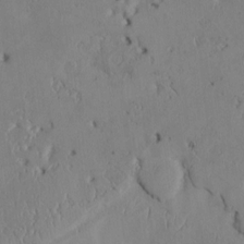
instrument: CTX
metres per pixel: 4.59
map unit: Htu
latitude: 3.0647
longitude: 147.9367
